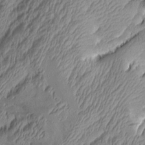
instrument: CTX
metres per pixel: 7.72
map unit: Aa
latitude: 8.0633
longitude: -129.6505
